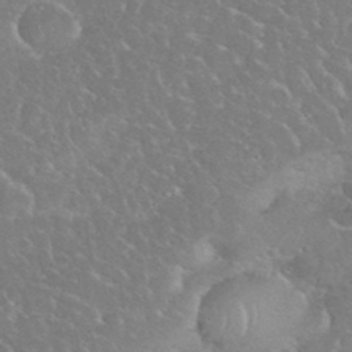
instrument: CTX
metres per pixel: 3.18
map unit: eHh
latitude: 35.6505
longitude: -64.2334
